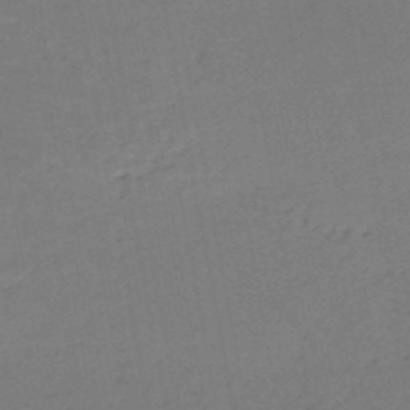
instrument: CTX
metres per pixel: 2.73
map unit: HNb
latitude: -50.6140
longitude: -52.7246
